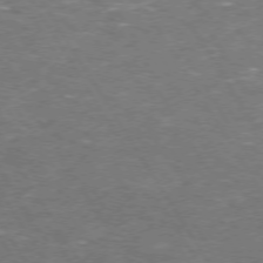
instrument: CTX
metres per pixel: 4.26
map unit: Hpe
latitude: 72.3468
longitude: -124.6679
